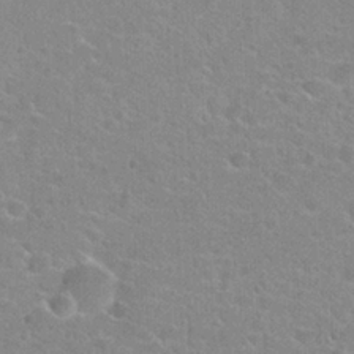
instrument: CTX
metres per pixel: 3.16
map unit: Hto
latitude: 23.1781
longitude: -43.9528
